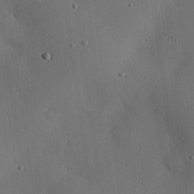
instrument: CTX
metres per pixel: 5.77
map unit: eHh
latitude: 22.6679
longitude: -91.4049
